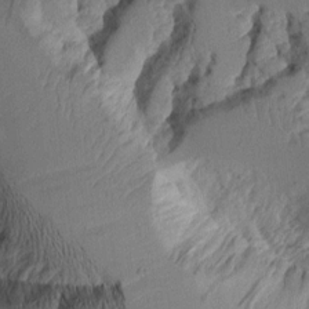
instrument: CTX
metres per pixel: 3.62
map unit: Aa
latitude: 10.2712
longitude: -126.7057
